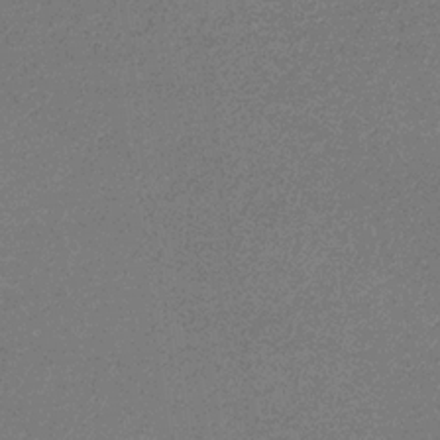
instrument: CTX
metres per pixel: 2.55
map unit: eHb
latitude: -32.5007
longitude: 69.3698
